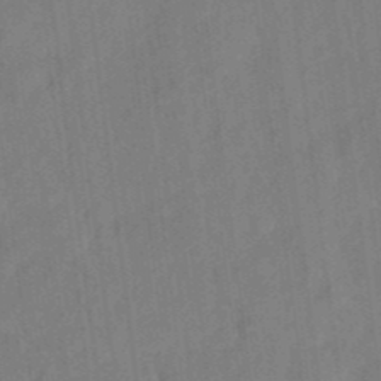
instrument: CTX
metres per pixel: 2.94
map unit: eHh
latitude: 3.8583
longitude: -73.8962
